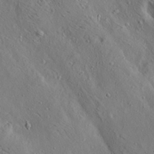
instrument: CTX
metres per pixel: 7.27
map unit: lAa
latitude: 19.5371
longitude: -139.6883
